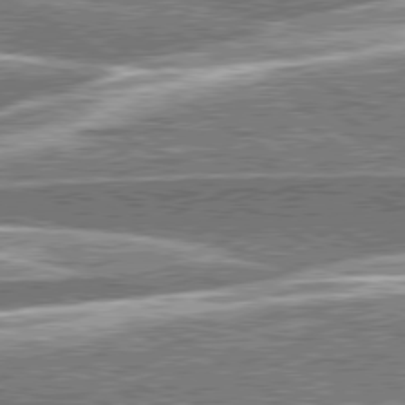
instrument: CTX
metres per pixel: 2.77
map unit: lApd
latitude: 79.6694
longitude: -96.3089
